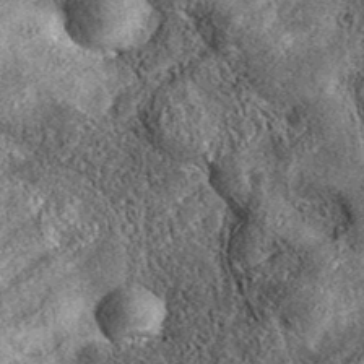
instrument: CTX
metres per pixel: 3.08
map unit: eAb
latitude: 37.6127
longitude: 108.1606
